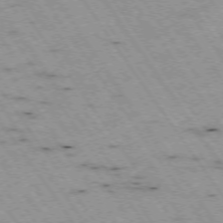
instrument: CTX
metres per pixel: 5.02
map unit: Hpe
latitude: -74.1984
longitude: 1.8990
